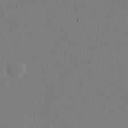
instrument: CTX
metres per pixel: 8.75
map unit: eHh
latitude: 16.1956
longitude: -69.8206
